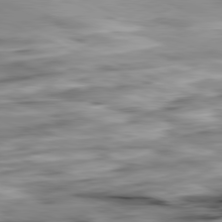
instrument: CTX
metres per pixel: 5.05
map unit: Ap
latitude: -81.6344
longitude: -82.1199
